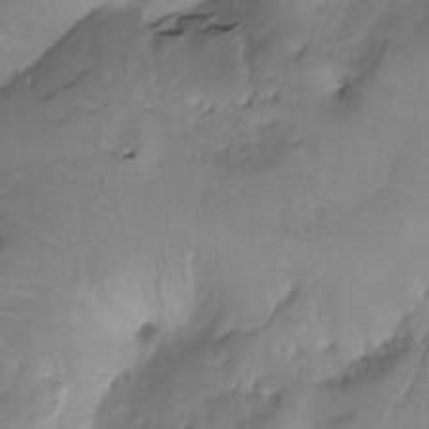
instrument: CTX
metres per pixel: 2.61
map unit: Nhu
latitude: -4.3684
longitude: -84.6869
